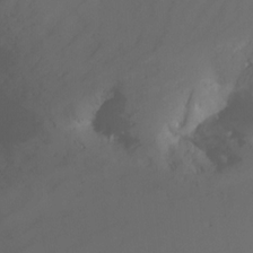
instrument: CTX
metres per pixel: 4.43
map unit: Nhu
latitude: -13.7478
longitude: -59.4804
